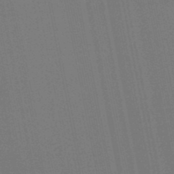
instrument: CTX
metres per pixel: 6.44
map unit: lHb
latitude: -46.4062
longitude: 77.8800
